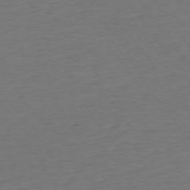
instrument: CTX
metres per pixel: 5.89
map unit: Ap
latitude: -75.2376
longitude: -89.6694
